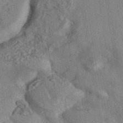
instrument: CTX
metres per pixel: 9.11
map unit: eHh
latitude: -41.8422
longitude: 120.5951
